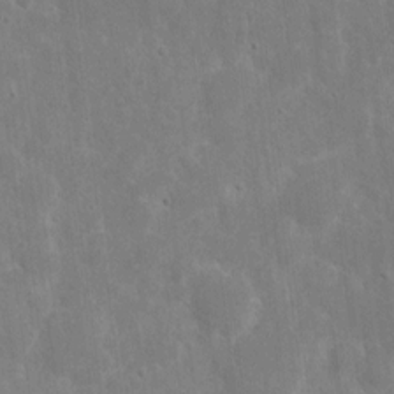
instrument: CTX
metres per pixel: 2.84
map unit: eHh
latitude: 8.5924
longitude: -71.5749
